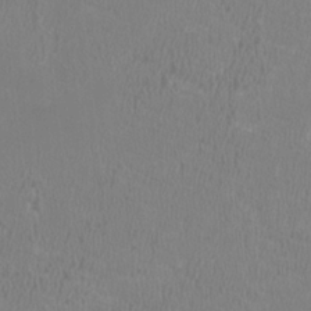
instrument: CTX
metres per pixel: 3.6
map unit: HNhu
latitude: 1.5749
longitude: -1.4804
